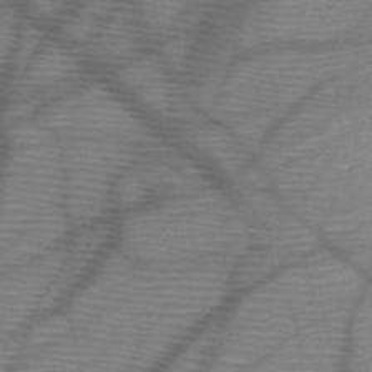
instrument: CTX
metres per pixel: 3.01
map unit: HNb
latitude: -46.8786
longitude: -40.6868
